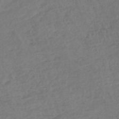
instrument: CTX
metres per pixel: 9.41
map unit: lHb
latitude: -45.5966
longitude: 67.8611
